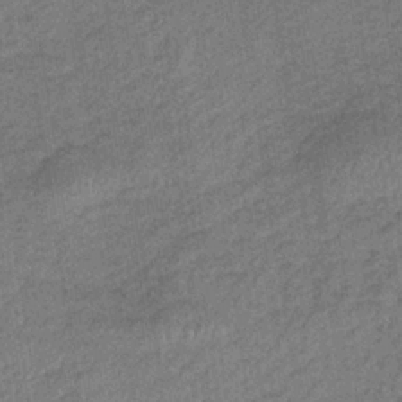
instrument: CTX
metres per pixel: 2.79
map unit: lHb
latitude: -34.8408
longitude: 68.4440
